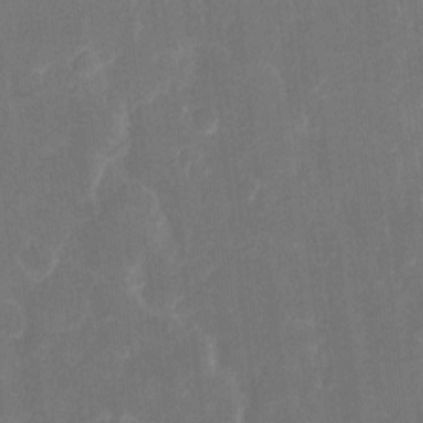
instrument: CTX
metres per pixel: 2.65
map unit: eHh
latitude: 6.6490
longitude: -69.3860
